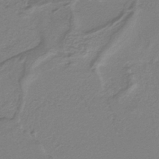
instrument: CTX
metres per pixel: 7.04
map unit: lHb
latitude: -41.0108
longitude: 51.8611
